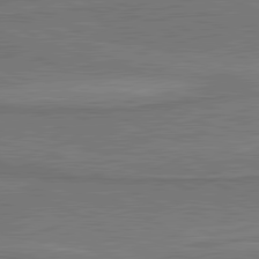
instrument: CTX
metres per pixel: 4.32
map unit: lApd
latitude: 81.2537
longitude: 173.0864
